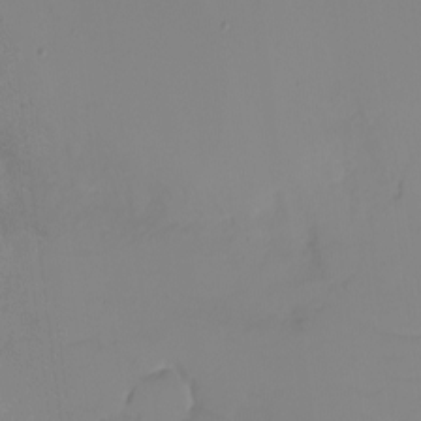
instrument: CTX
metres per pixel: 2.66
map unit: eHh
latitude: -6.3117
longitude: -80.2145
